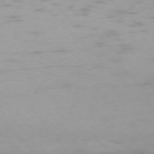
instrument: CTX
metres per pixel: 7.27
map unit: Ap
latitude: -77.0109
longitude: -64.9136
